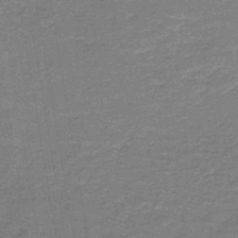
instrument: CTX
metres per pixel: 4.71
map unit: lHb
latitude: -39.6911
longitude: 60.2173
